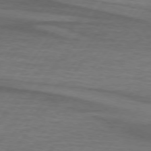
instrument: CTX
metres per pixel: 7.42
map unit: lApd
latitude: 74.3467
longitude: -78.4979
